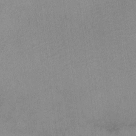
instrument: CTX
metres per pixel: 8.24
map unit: lHvf
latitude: -13.4832
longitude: -102.8758
